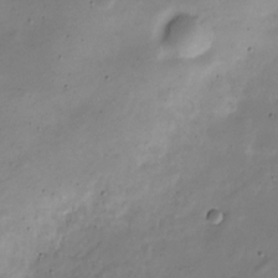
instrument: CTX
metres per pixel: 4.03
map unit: Nve
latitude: -24.8975
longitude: 106.4629
